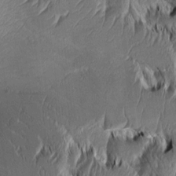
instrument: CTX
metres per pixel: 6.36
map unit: Aa
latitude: 8.4601
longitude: -131.3671
